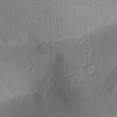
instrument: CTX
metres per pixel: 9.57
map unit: Aa
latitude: 31.2726
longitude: -142.0633
